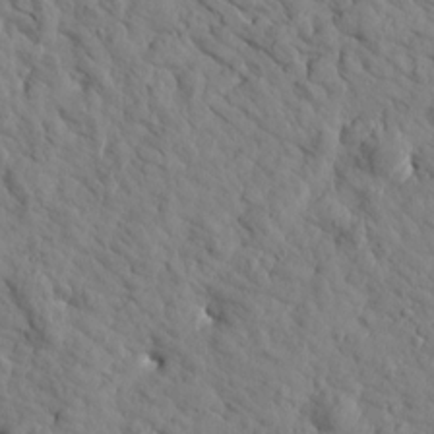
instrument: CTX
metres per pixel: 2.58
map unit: Htu
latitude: 1.8583
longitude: 178.2928
